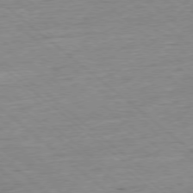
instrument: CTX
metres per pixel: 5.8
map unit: Ap
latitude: -78.2550
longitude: -85.4804
